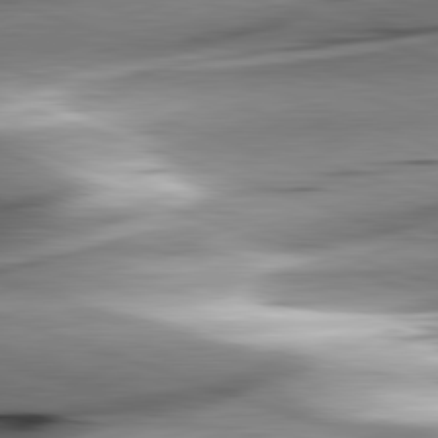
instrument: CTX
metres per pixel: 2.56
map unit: lApd
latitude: 82.1199
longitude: -151.3292
